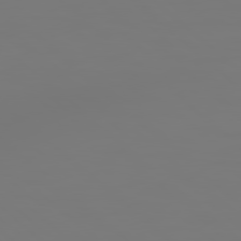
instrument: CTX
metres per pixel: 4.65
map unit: Hpe
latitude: 78.5357
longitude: 178.1228
